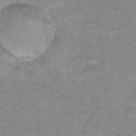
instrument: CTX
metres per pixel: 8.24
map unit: Hto
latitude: 16.9325
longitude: -35.0269
